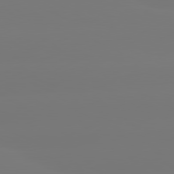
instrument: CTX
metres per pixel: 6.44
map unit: lApd
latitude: 80.7246
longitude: -148.9136
